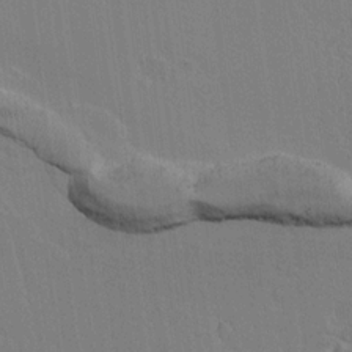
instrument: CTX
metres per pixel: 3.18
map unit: lAvf
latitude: 14.7813
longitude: -126.8569
